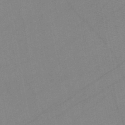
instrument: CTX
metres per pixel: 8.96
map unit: HNb
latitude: -45.6155
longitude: -40.7813
